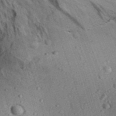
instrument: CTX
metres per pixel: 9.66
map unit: Aa
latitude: 31.1781
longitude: -137.2537
